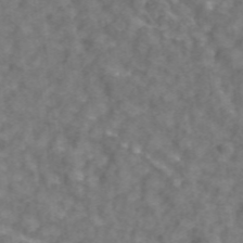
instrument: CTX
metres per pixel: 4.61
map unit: ANa
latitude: 43.5938
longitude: 26.2361
